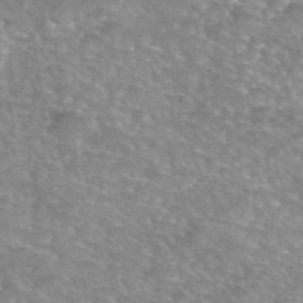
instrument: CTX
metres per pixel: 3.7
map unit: eAb
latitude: 45.6127
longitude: 103.0864
